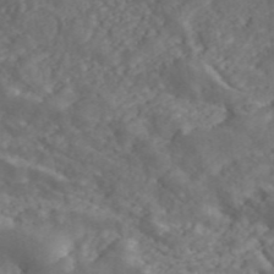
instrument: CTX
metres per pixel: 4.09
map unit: ANa
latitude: 45.3292
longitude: 21.2754
